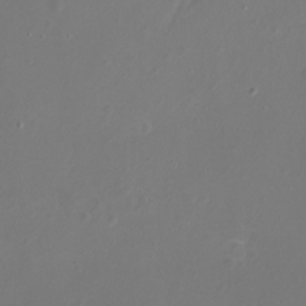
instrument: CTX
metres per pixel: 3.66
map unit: eHh
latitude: -7.3887
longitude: -75.1403
